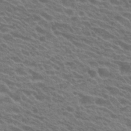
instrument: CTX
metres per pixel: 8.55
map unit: Hto
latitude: 22.8569
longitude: -37.5371
